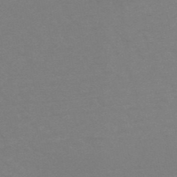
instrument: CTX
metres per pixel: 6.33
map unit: HNb
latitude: -49.1242
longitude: -48.7246
